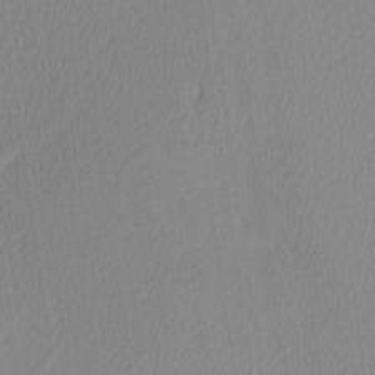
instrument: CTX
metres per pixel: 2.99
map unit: Ave
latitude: 2.8758
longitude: -114.8002
